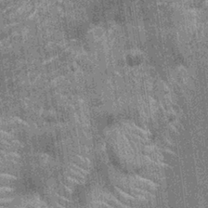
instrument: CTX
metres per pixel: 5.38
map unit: Nhu
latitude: -12.1606
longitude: -22.4790
